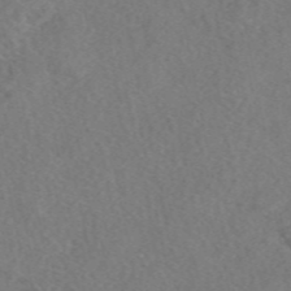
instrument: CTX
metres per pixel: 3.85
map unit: eAb
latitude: 48.9514
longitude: 108.5952
